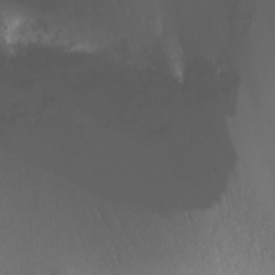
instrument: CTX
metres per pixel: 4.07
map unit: Nhu
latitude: -8.5574
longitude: -72.8191
